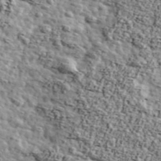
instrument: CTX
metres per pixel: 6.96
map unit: Ave
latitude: 43.0459
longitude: -110.7813
